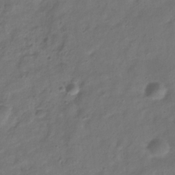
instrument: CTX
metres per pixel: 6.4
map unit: Hve
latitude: -33.3510
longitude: 91.7667
